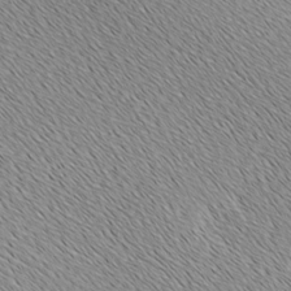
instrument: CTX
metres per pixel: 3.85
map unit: Ave
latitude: -6.6329
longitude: -123.2348
